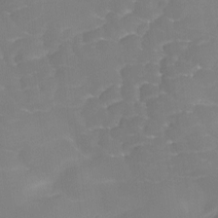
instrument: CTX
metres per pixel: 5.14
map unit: Ave
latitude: -8.5952
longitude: -122.6301
